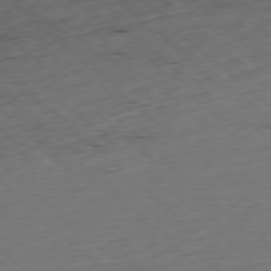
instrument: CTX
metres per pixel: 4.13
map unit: Ap
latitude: -77.7667
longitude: -91.7828
